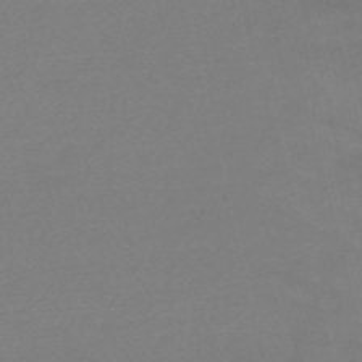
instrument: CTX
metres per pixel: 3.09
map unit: HNb
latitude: -54.7652
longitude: -40.5356
